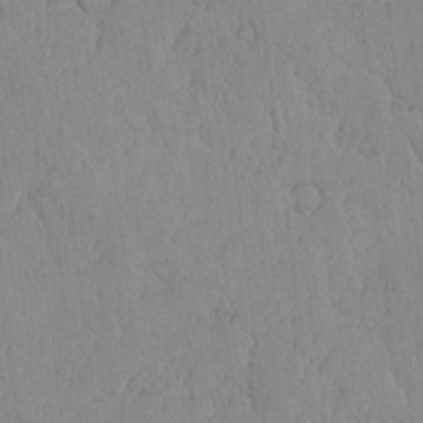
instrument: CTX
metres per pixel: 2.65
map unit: lAvf
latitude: -5.8044
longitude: -114.9513
